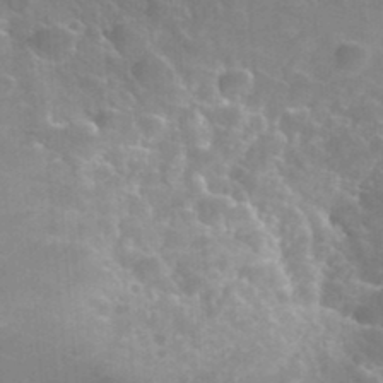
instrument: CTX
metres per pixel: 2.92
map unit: Hto
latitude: 35.8961
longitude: -46.8002
